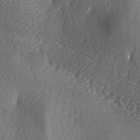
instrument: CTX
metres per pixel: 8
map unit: lAa
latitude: -5.1998
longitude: -121.3293
